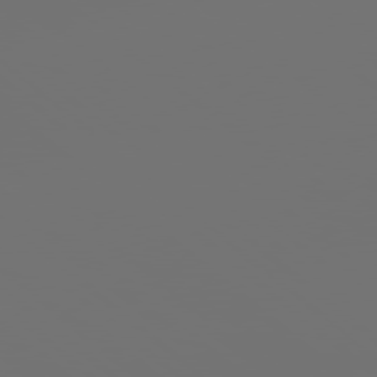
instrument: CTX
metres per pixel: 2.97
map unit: Hpe
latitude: 78.3090
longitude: 174.4440
